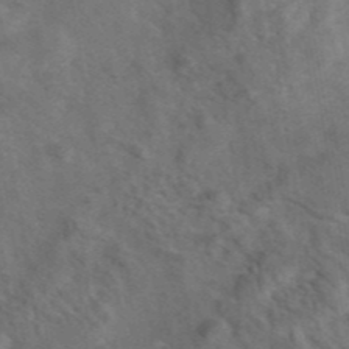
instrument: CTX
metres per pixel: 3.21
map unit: eAb
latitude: 42.6113
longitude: 108.4440
